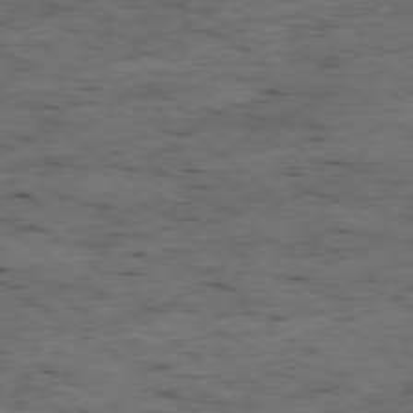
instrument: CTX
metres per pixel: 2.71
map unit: Ap
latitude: -78.6707
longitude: -90.0444
